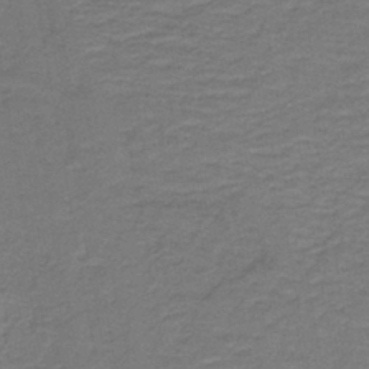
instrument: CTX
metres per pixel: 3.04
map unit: lHb
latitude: -41.7289
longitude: 53.7666
